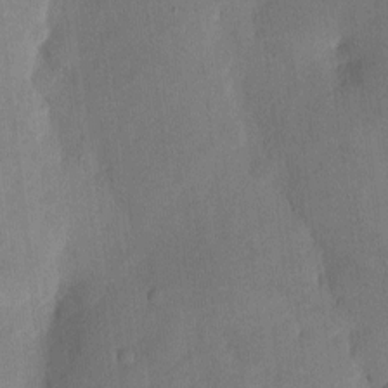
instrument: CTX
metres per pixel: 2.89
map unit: eHh
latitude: 4.3467
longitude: -72.5168
